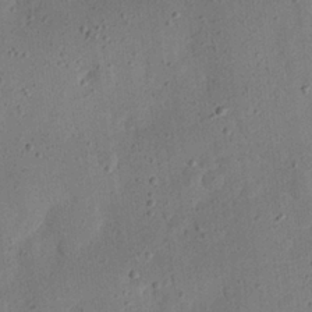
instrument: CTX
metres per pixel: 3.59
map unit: eHh
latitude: 24.3656
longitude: -68.6302
